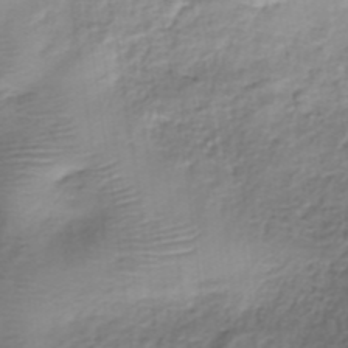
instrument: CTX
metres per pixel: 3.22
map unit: eHh
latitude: -39.8234
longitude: -29.5938
